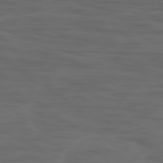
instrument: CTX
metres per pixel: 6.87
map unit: Ap
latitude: -78.4818
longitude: -79.6694
